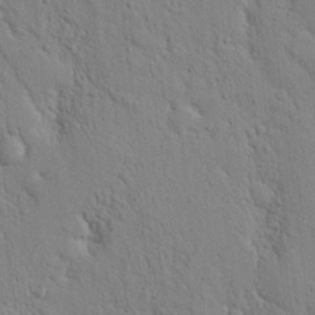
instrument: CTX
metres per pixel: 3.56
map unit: Nhu
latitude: 15.9528
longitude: -79.0081
